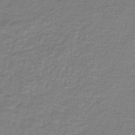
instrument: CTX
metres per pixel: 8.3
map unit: HNb
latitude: -44.8975
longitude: 52.8219
